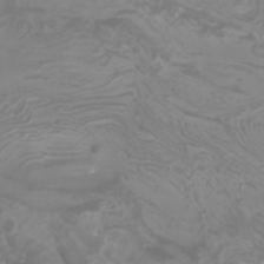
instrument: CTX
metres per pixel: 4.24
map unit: Htu
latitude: -11.0675
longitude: -74.6302
